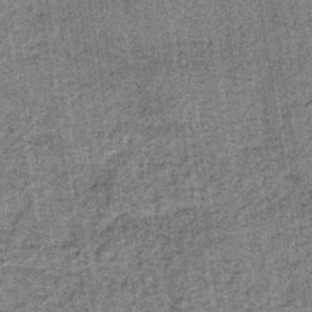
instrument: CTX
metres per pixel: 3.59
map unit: lHb
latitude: -38.2928
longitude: 64.2929
